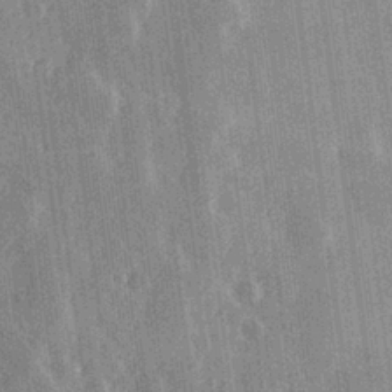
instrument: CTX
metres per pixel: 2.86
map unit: Hve
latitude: 27.8395
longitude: 147.6155
